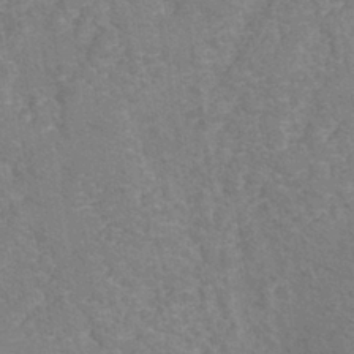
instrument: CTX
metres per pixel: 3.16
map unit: eHh
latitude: -40.4440
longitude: -29.8772
